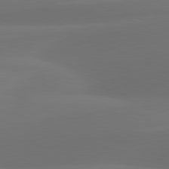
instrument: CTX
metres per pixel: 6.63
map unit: lApd
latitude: 81.2726
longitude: 128.9164
